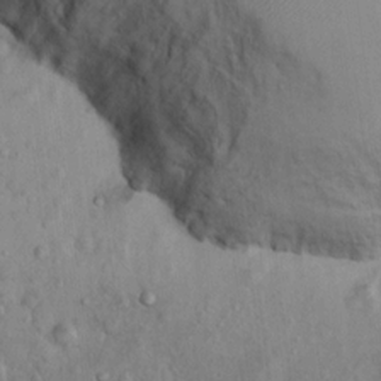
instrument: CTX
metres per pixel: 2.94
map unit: Nhu
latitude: 11.2915
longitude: -26.8947
